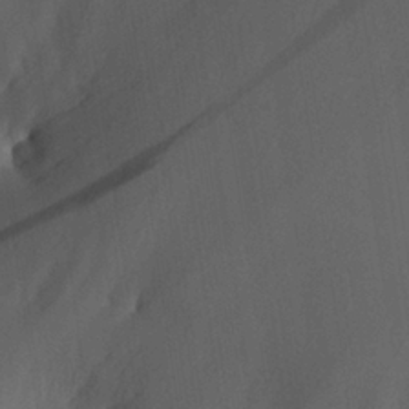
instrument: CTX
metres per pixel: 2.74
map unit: Aa
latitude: 26.9892
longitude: -131.1781
